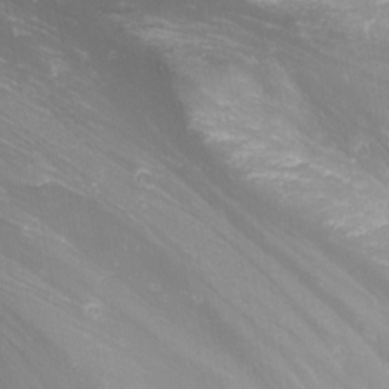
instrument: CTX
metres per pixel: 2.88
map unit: Nhu
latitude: -0.7841
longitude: -80.2711
